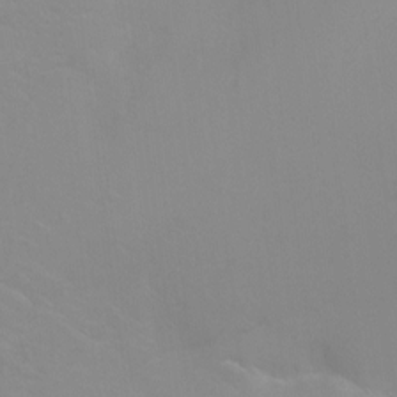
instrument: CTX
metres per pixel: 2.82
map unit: Ht
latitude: -8.5196
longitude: -35.0836
